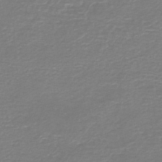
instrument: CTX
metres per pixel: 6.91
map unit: HNb
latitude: -46.1794
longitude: 53.1809
